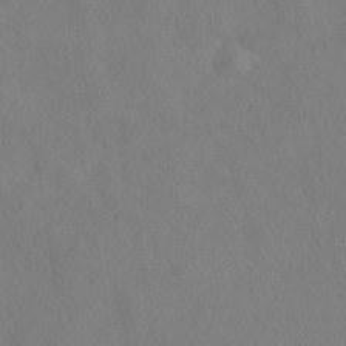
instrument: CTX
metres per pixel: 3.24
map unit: HNhu
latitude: -39.5588
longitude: 101.1998
